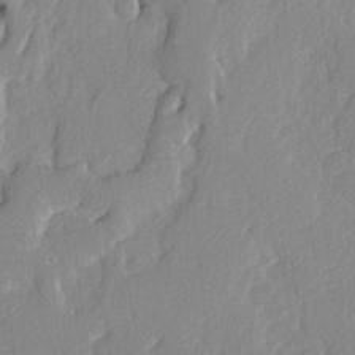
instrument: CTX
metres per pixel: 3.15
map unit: lAvf
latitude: -5.2565
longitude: -108.9702
